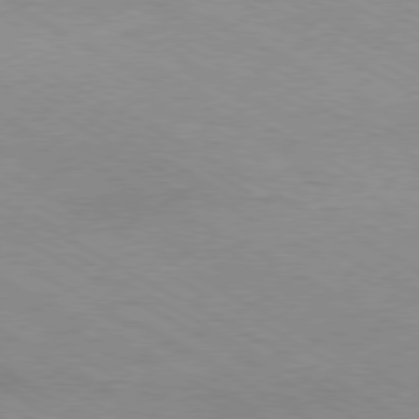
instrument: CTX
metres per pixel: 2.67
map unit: Hpe
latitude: -80.4818
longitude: 17.4644
